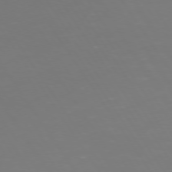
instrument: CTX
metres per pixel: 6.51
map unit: Hpe
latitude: 73.2348
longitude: -127.3671
